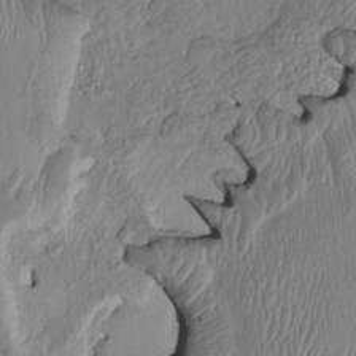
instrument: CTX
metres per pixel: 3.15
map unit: HNhu
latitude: 1.0647
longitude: -6.6301
